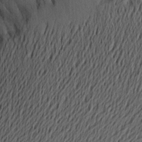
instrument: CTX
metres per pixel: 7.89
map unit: Aa
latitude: 20.1767
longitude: -144.1011
